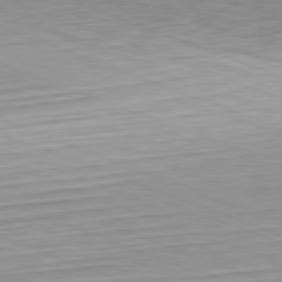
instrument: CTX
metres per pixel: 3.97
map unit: Hpe
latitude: -82.4062
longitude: 12.6519
